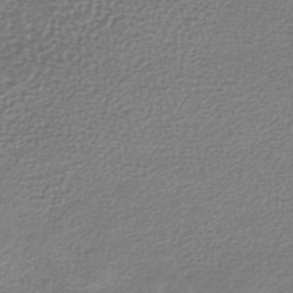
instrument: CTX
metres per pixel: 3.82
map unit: lHb
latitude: -42.3495
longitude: 70.0283
